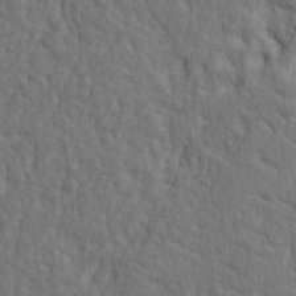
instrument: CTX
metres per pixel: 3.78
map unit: Ht
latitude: 9.5938
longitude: -77.3292
